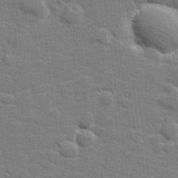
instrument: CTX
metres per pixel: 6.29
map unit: lHvf
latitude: 25.2537
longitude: 142.2550
